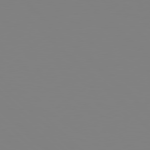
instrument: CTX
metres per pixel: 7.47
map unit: Hpe
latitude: 78.0822
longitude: -161.9339
